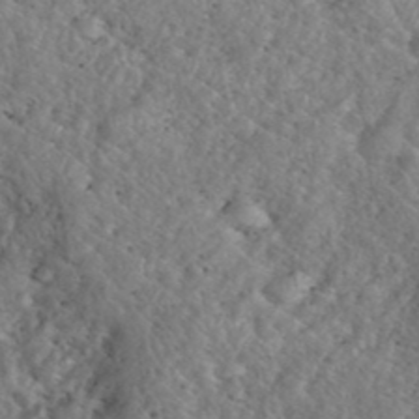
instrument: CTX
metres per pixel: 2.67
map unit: eHh
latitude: 40.1955
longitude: -57.4237
